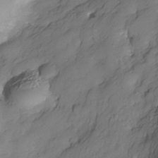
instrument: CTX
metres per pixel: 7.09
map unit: Nhe
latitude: -35.8800
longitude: -144.7057
